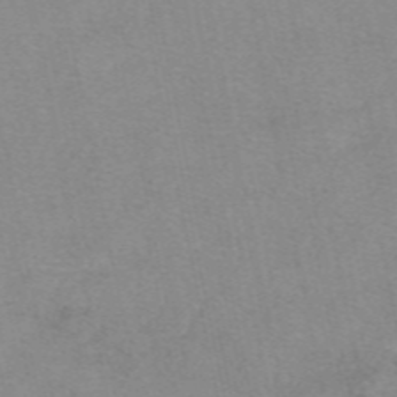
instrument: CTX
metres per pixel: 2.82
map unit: eAb
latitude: 48.9514
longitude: 103.4643
